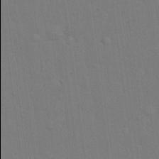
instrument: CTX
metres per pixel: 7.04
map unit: lHvf
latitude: 23.1592
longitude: 142.0094
